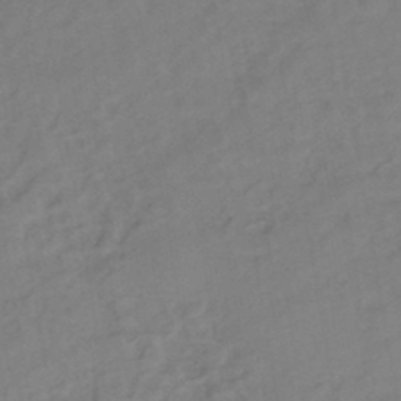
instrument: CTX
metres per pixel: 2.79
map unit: eHb
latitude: -43.0675
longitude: 84.9919
